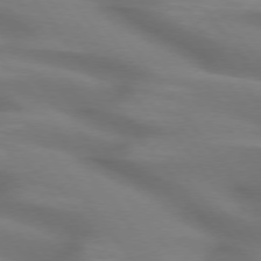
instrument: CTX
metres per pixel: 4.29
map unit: lApd
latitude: 74.8380
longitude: -59.9717
